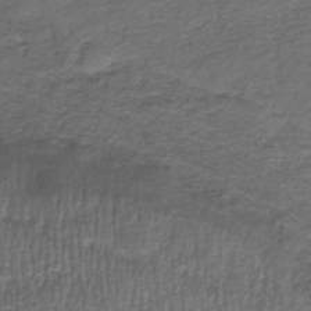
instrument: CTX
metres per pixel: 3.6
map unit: HNb
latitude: -35.8611
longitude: 58.8974
